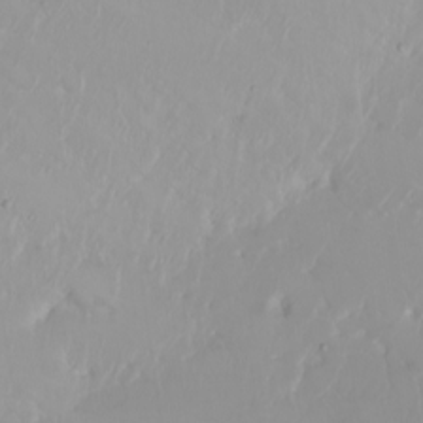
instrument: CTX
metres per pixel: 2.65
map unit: Ht
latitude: -1.4077
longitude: -61.1403
